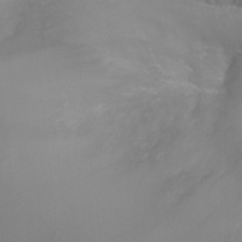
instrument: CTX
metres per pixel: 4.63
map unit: Ht
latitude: -0.6519
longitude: -17.8583
